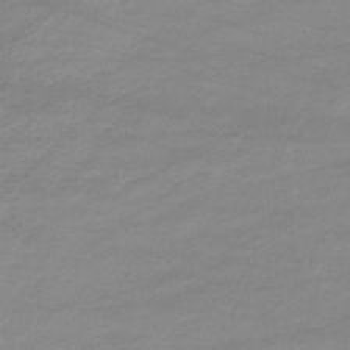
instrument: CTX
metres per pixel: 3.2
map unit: lHb
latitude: -33.9556
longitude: 70.3873
